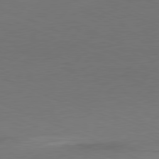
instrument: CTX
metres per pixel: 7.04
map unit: Ap
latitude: -81.8612
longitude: -76.2522
